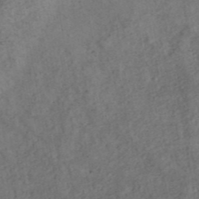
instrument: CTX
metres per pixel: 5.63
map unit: ANa
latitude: 42.3467
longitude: 18.5007
